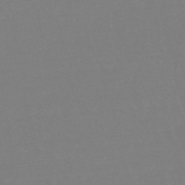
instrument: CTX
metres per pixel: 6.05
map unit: lHb
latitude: -46.7274
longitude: 76.1039
